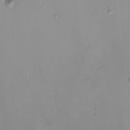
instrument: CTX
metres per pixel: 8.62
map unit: HNhu
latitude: 5.1970
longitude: 2.8030
